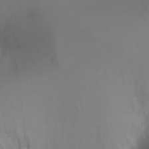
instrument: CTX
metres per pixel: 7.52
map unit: Ht
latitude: -16.4251
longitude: -41.4237
